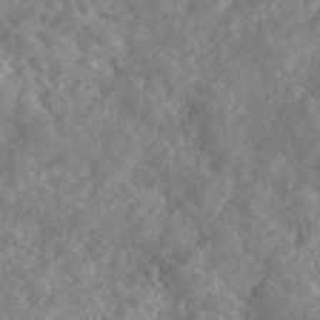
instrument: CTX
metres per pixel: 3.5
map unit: eAb
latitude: 45.8772
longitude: 127.6721
